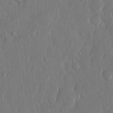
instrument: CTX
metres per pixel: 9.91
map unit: eHh
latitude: 13.8017
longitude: -70.2522
